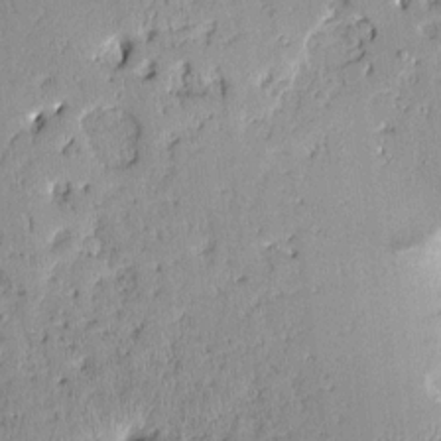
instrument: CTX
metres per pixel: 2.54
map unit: Aa
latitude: 10.9325
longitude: -128.8002
